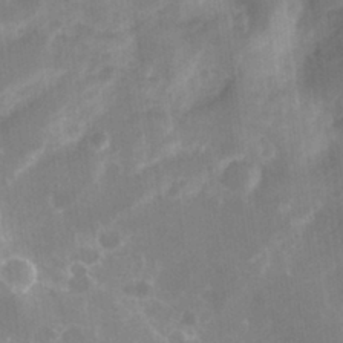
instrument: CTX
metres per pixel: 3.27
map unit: Hto
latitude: 29.8961
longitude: -43.7450
